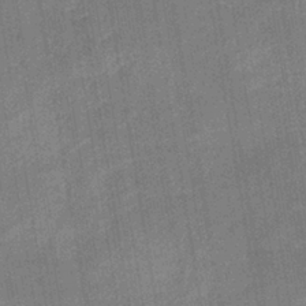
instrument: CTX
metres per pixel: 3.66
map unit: eHb
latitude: -36.7274
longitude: 73.9178
